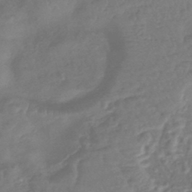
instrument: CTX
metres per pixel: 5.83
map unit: lHb
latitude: -42.8974
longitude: 81.7856
